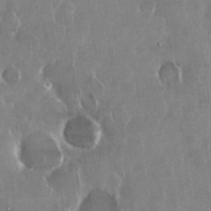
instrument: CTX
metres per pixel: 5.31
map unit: Nhu
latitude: 29.2159
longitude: -62.5546
